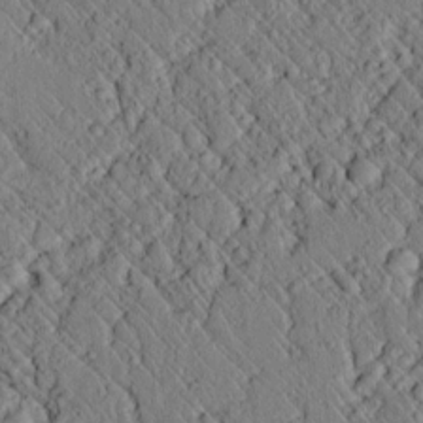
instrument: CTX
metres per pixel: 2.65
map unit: lAvf
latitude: 7.2726
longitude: 159.5966
